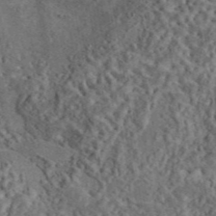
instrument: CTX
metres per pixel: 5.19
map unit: eAb
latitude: 43.5560
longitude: 115.7288
